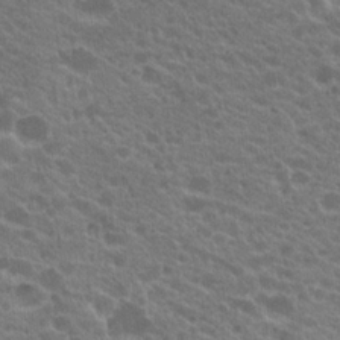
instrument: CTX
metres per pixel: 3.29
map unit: Hto
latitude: 20.4790
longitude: -35.6505
